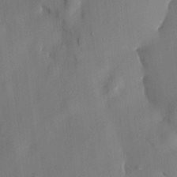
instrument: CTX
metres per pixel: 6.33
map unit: HNhu
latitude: 14.8758
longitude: 11.2943
